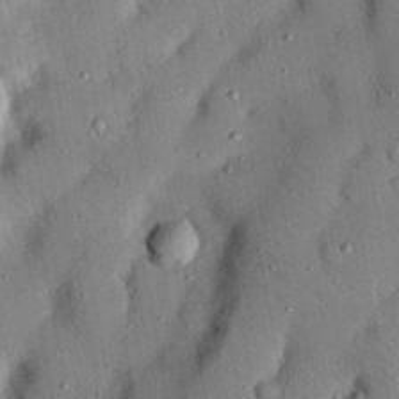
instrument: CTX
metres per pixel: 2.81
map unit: Nhu
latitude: 24.7624
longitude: -73.0648
